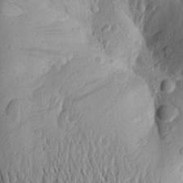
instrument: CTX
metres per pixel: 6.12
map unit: Aa
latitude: 24.4978
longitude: -150.2711
